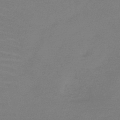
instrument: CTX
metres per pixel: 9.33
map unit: HNb
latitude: -49.7100
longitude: -43.1592
